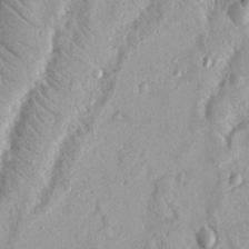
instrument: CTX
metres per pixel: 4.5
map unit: Nhu
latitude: 18.9702
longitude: -77.7071
